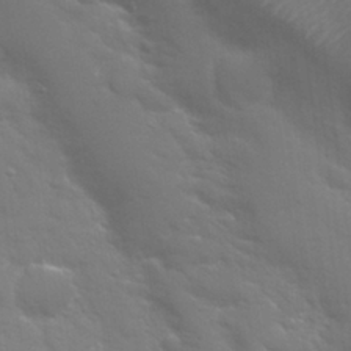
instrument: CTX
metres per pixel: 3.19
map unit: Nhu
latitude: 26.4601
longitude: -51.8583
